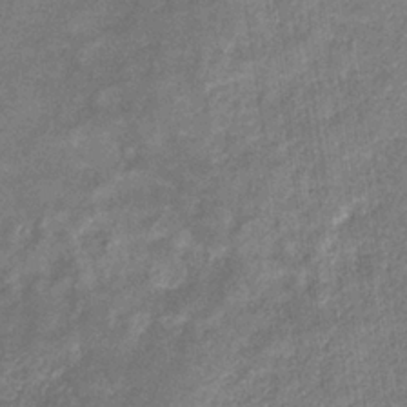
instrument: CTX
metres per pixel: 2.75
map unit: eHb
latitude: -34.5574
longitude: 74.5763
